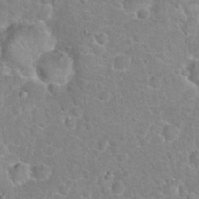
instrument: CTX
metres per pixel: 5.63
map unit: Hto
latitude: 20.9325
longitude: -47.7639
